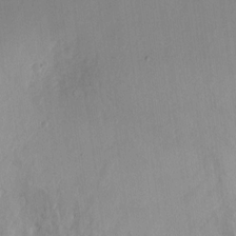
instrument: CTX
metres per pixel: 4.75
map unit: Hto
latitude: -12.7085
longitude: -39.1214
